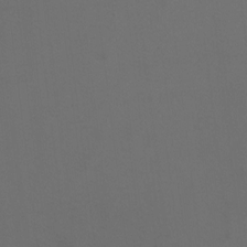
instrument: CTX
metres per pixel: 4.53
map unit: Hto
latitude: 3.4048
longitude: -32.3656
